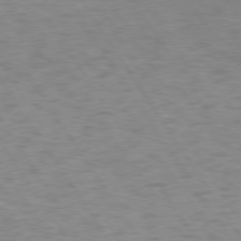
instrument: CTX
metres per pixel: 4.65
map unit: lApd
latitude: 74.3278
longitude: -51.1781
